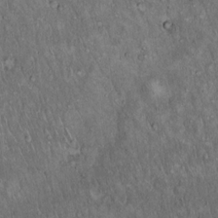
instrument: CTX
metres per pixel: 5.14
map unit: Hto
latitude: 15.7261
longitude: -58.8569
